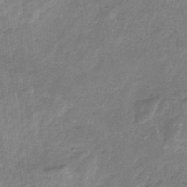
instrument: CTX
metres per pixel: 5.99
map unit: HNb
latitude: -33.0676
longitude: 59.7477
